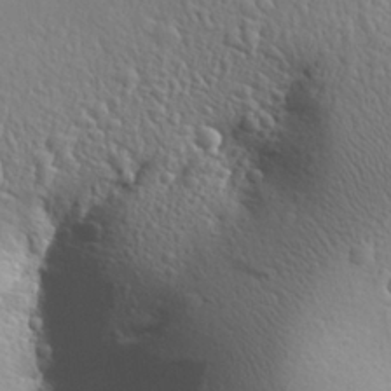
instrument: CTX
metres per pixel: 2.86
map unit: Aa
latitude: 27.2159
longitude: -144.3089
